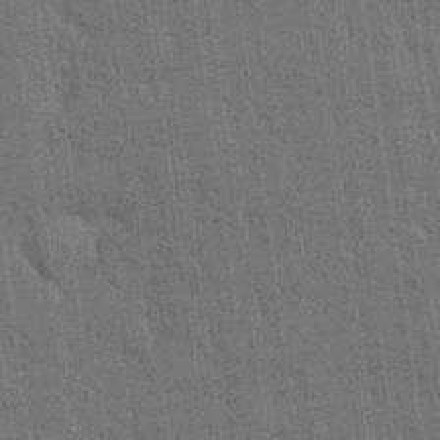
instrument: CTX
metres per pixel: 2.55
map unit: Nhu
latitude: 28.4790
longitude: -68.1011
